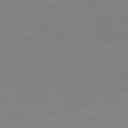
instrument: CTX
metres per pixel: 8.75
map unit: Ap
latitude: -73.5966
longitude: -70.2333
